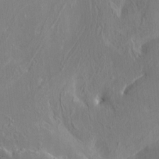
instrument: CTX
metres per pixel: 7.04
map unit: HNhu
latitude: 6.3845
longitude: -4.6490
